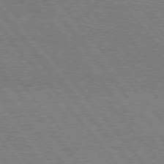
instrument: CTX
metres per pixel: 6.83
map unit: Hpe
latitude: 75.4804
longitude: -140.3278
